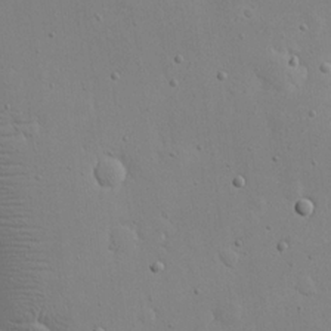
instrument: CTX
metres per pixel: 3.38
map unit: eHh
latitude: 18.9136
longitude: -71.3670
